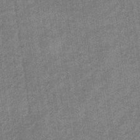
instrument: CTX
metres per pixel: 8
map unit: HNb
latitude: -32.5385
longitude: 58.0283
